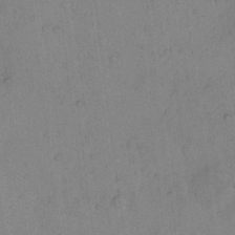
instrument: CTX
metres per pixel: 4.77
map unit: Hto
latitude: 15.7450
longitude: -40.2522
